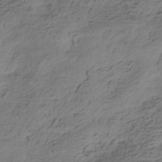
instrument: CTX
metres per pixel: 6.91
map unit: HNhu
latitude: -42.2550
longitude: 101.2375
